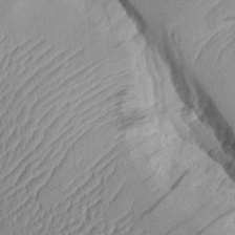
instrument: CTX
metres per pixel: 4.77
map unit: Aa
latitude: 10.2901
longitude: -127.7261
